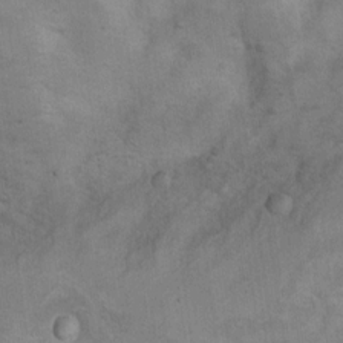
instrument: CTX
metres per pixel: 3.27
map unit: Nhu
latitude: 10.4601
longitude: -24.9702
